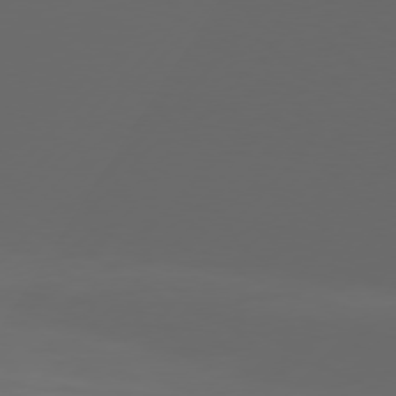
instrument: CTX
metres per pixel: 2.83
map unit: Hpe
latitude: 76.6301
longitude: -138.8758
